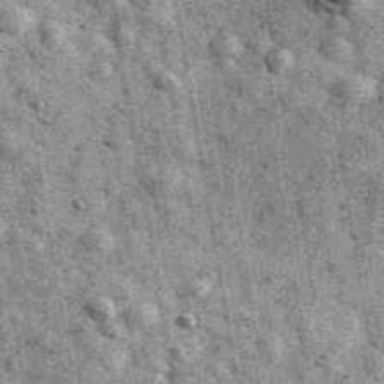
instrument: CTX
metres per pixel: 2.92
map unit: Ave
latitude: 40.0822
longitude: -107.0458
